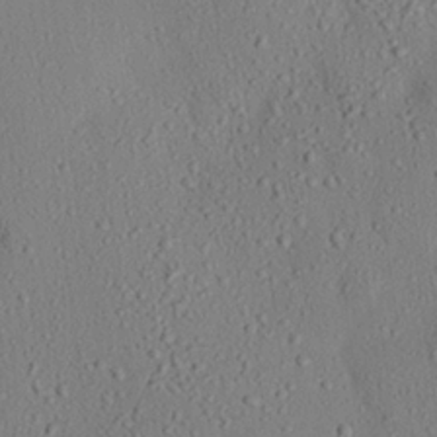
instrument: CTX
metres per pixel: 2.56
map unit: eHh
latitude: 25.7449
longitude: -80.1011
